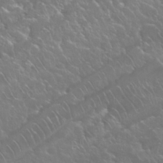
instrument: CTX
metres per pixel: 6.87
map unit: Nhu
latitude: 24.6679
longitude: -59.9150
